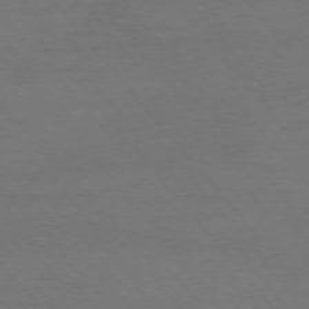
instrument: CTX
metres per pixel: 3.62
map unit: Ap
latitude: -76.3495
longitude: -88.6680
